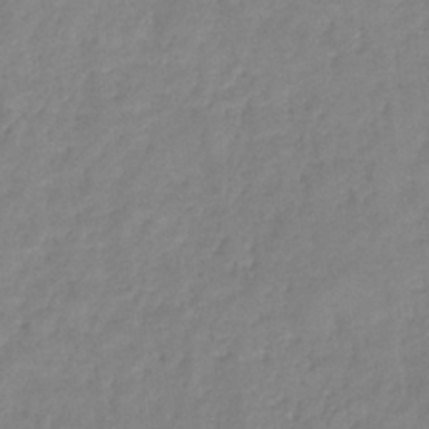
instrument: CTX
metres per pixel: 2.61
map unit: eHb
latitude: -32.1606
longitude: 74.9920
